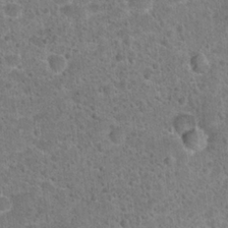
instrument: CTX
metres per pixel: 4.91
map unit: Hto
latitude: 21.8017
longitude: -49.0647
